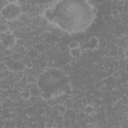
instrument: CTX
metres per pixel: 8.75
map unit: eHh
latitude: 32.9325
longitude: -61.5182
